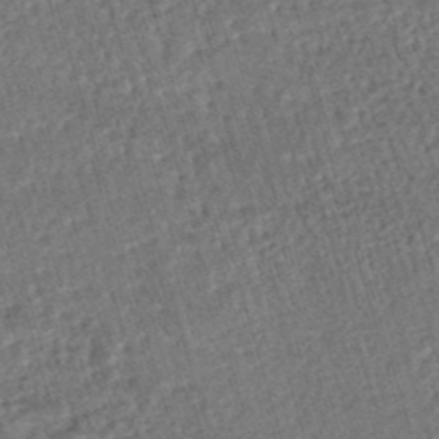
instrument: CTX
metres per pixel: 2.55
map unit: HNhu
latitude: -47.5777
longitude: 99.5210
